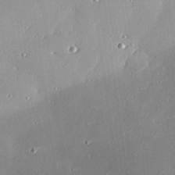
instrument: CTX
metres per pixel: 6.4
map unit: eHh
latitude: 24.4601
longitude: -89.6127
